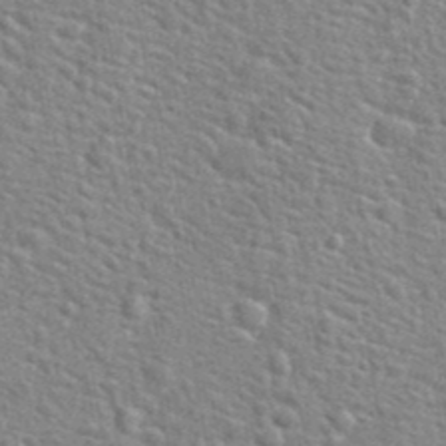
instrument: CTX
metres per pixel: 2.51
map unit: Hto
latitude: 24.2711
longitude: -48.7624
